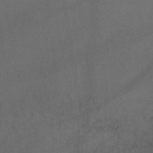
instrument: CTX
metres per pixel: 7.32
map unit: HNb
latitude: -44.7274
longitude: -37.0081
